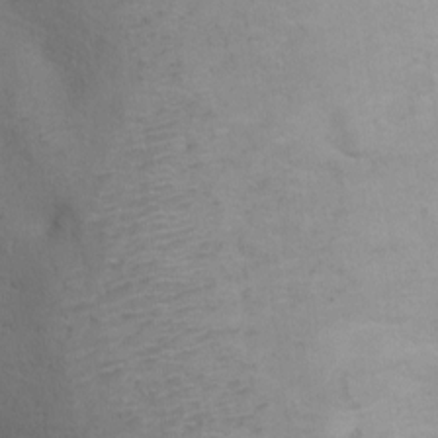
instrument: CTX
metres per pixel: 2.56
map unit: Ht
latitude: 0.6490
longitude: -35.9528
